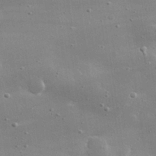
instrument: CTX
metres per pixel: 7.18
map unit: lHvf
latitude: 31.3671
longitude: -89.5183
